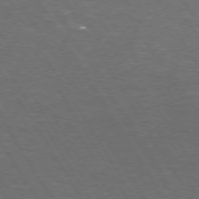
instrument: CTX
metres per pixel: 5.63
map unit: Hpe
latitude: 72.4979
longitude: -124.6301
